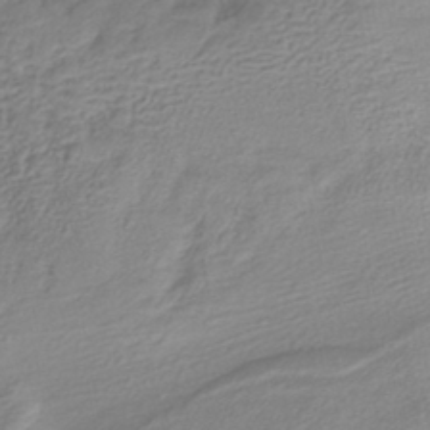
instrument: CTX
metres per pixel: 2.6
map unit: lHb
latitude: -39.6155
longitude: 72.1794
